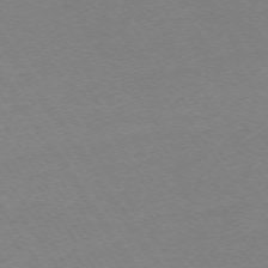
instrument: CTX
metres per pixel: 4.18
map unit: Ap
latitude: -74.4062
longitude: -81.6127
